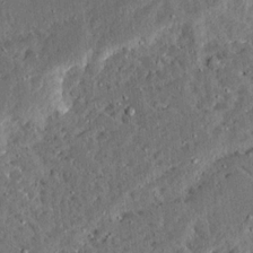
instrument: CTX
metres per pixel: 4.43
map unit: Ave
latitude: 13.6505
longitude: -137.2159
